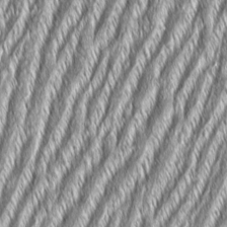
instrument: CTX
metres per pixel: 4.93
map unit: Aa
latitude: 7.9339
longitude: -131.3860
